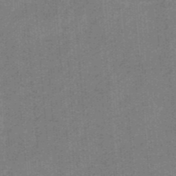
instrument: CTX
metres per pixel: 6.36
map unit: HNb
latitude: -34.8597
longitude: 57.1809
